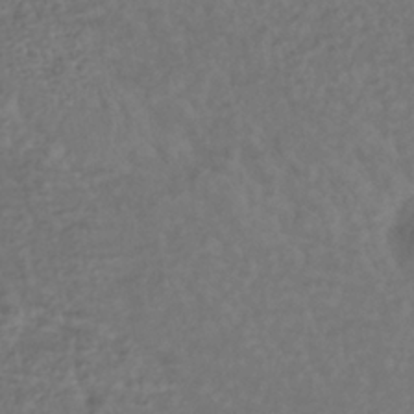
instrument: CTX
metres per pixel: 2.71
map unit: lHb
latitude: -38.6330
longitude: 70.1039
